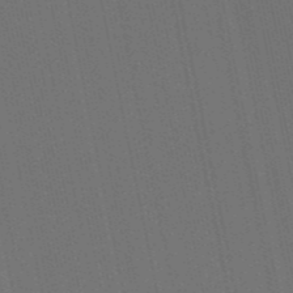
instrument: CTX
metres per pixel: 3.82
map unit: HNb
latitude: -52.4440
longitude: -49.0269
